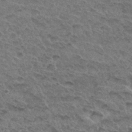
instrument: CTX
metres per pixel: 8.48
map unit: Hto
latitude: 32.3278
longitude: -47.7639
